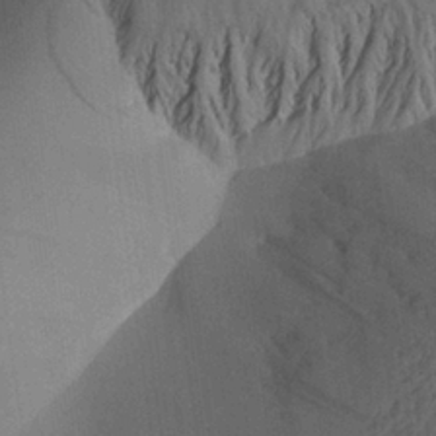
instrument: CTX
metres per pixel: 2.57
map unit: Aa
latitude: 26.1767
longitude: -143.6316
